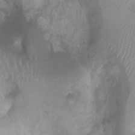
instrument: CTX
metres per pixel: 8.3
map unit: Htu
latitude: 3.6505
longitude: -21.7828
